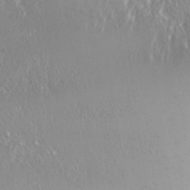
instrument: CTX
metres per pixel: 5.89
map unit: Nhu
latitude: -4.9730
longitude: -79.0837
